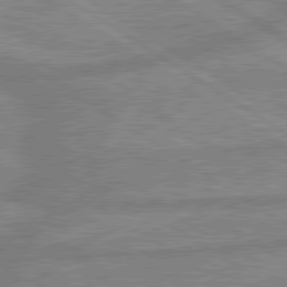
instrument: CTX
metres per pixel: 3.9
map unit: lApd
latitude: 80.1011
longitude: -169.7072
